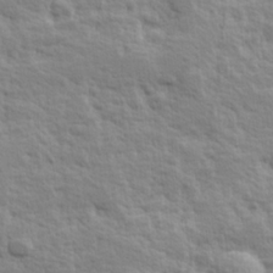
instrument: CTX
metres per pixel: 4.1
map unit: Hve
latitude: 25.2159
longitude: 144.6519
